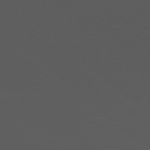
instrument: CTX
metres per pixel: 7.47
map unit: Ap
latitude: -76.7274
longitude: -67.0836
